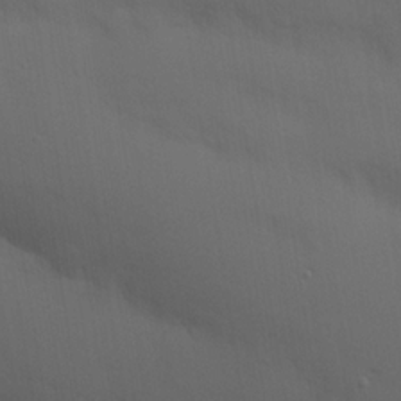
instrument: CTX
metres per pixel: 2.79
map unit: Hve
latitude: 19.9150
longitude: 150.4440
